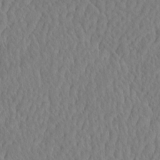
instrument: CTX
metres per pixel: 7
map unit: eHh
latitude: -3.8233
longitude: 15.1431
